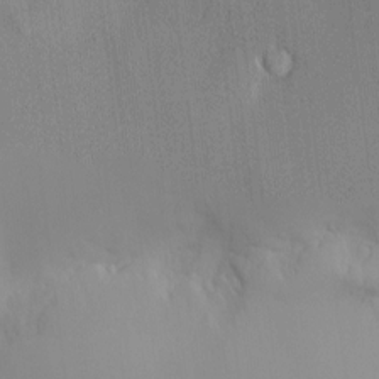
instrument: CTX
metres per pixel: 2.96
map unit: HNhu
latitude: 2.1955
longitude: 8.1606
